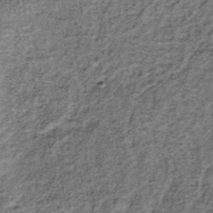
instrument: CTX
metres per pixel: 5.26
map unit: lHb
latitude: -38.6518
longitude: 66.4629
